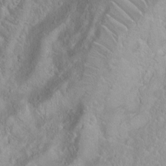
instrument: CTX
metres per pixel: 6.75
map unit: Ht
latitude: -0.5007
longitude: -45.4048
